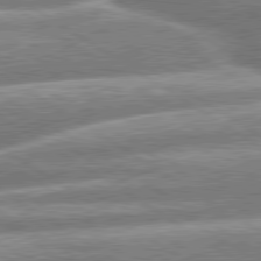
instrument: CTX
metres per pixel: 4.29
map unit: lApd
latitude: 79.8017
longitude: -160.1011
